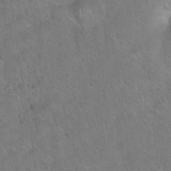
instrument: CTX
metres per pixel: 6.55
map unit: Hto
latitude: 21.1592
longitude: -50.1200
